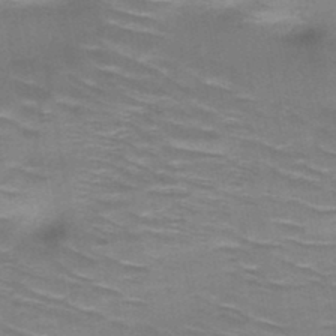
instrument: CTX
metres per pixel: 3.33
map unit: HNb
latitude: -47.4832
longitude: -48.2522
